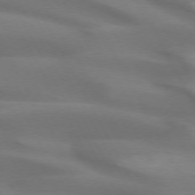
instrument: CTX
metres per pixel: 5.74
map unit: lApd
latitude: 72.6869
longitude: -49.1970
